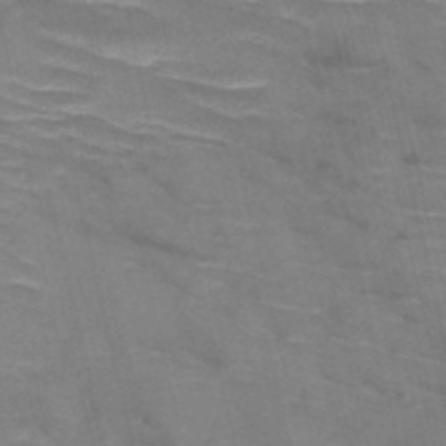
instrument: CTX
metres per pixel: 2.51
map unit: HNb
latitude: -47.2943
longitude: -48.1200
